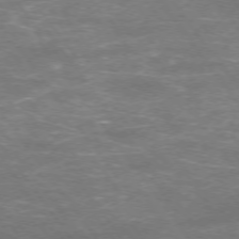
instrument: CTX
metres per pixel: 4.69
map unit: Ap
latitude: -75.3510
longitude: -75.5182
